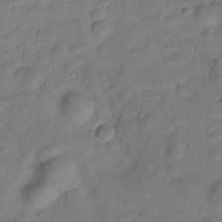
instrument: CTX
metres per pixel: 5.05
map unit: Hve
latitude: -28.2362
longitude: 91.8990
